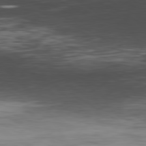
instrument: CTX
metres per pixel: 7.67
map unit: Hpe
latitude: -80.5007
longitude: 18.3495
